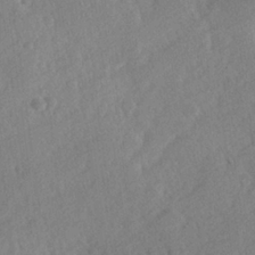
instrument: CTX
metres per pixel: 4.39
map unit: Hve
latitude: 24.2144
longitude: 144.2740
